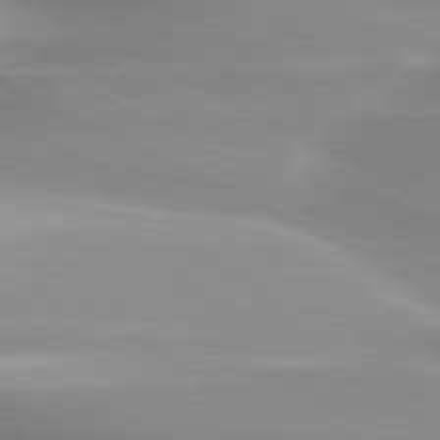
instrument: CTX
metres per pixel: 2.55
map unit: lApd
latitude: 79.8206
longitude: -120.3845
